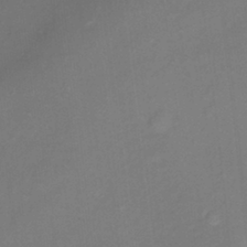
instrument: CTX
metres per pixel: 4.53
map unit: Ht
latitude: -18.5196
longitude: -44.4979
